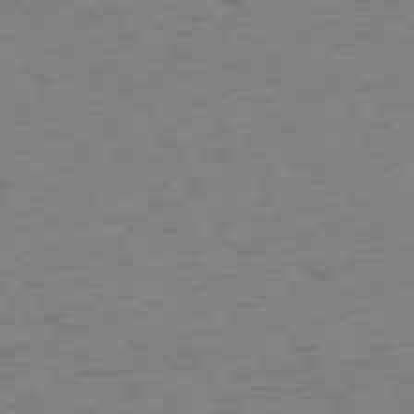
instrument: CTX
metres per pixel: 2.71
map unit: Hpe
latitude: 73.8017
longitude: -140.0255
